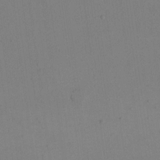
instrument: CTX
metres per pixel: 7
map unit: eHh
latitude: 16.6113
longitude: -67.5371
